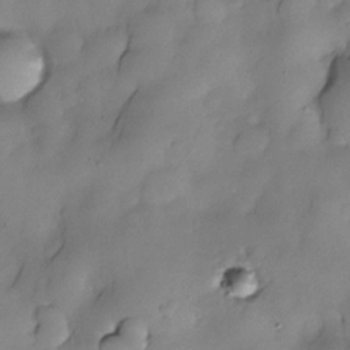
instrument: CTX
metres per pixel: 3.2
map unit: Nhe
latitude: -30.1983
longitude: -139.8016
